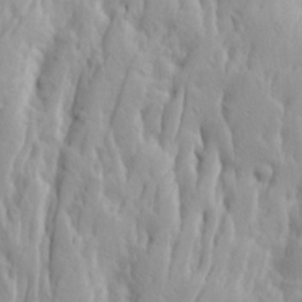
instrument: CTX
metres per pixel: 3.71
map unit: Ave
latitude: 13.8961
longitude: -133.0647
